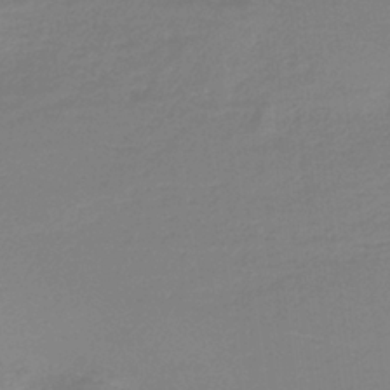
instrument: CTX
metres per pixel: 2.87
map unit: HNb
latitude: -36.8408
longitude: 55.1431
